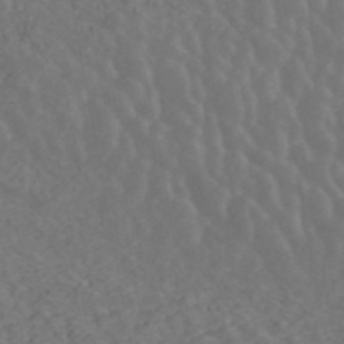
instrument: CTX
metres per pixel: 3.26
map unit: ANa
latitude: 42.6680
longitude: 30.0283
